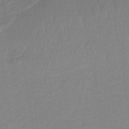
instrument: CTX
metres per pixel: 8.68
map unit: HNb
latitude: -34.4818
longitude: 59.3509
